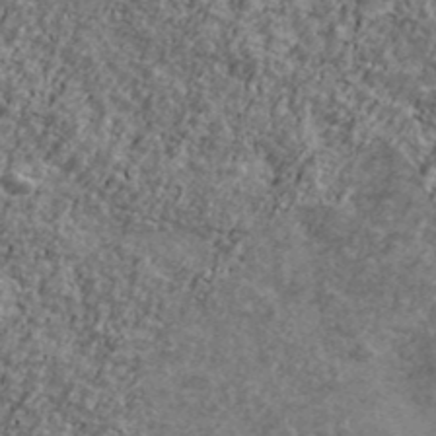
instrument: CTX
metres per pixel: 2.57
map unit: Ave
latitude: 41.9150
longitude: -111.2726
